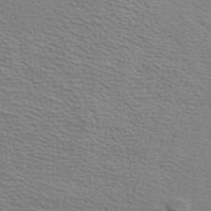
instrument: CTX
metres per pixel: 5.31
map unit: ANa
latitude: 43.1214
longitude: 29.2376
